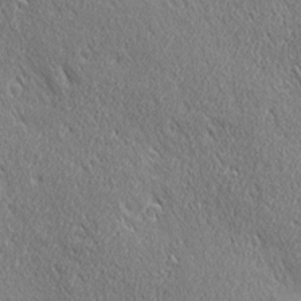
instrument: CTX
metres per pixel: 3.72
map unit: Ave
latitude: 21.5938
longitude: -136.2523
